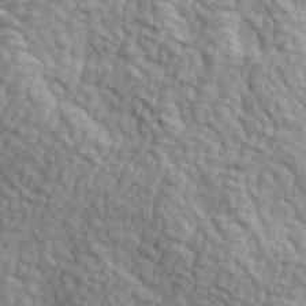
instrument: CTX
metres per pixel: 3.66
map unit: lAa
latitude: -4.8219
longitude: -122.1767
